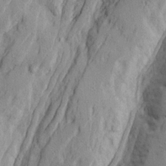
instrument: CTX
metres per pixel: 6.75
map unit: Ave
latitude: 21.6694
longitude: -130.4034
